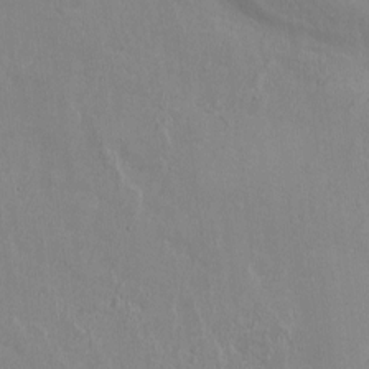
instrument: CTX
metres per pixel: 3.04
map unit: Ht
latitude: 0.9513
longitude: -44.4412
